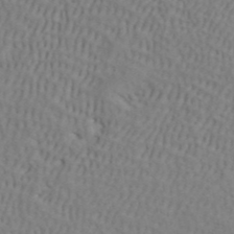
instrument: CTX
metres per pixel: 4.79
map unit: ANa
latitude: 41.8772
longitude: 54.1417
